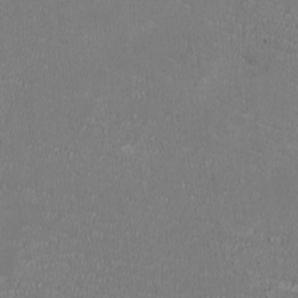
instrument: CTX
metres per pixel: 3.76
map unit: HNhu
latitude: -3.1242
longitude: -1.7827
